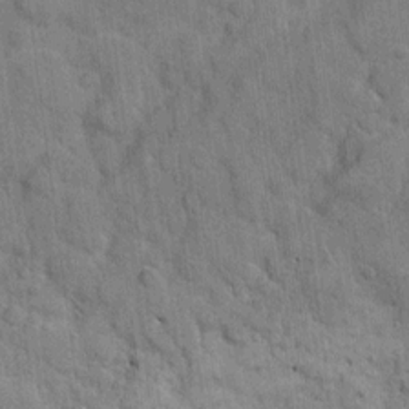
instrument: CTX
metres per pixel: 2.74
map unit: eHh
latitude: 9.3671
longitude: -66.2144
